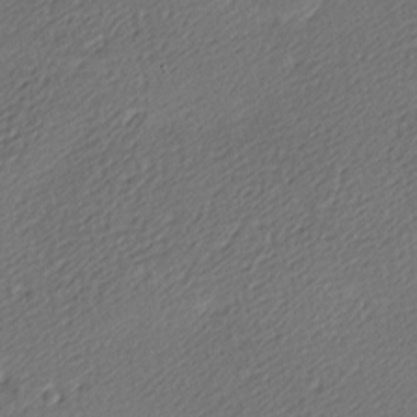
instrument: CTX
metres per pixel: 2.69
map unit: lAa
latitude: -9.5588
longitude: -127.2159
